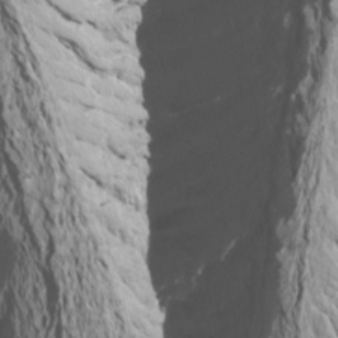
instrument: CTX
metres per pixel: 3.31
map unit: Htu
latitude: -7.7855
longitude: -65.0647
